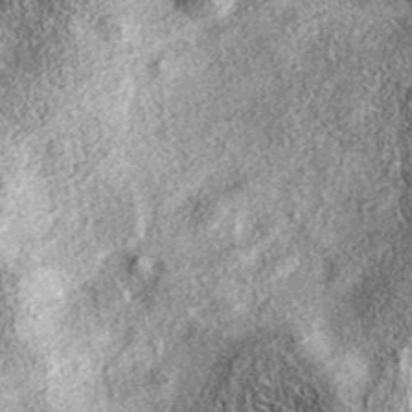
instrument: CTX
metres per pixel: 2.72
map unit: eAb
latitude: 38.2522
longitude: 106.4251
